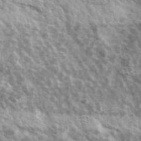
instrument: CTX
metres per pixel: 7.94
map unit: Ave
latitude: 38.8947
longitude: -108.1577
